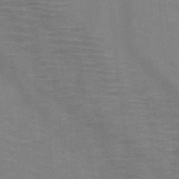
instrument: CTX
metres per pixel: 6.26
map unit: HNb
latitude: -47.0864
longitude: -46.0255
